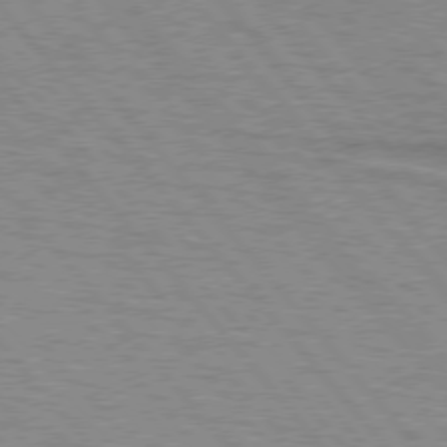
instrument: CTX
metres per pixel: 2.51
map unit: lApd
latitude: 75.6505
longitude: -75.1970
